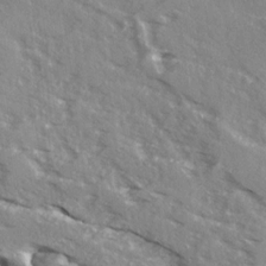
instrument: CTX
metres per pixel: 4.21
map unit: Ave
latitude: 16.0444
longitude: -129.8583
